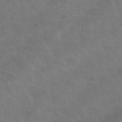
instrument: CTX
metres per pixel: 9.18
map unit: Nhu
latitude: 30.0255
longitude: -51.8961
